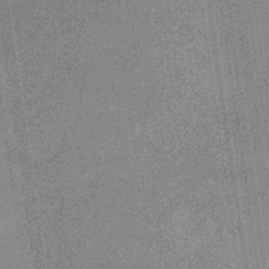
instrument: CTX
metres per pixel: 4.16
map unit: eHb
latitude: -34.4629
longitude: 73.0675
